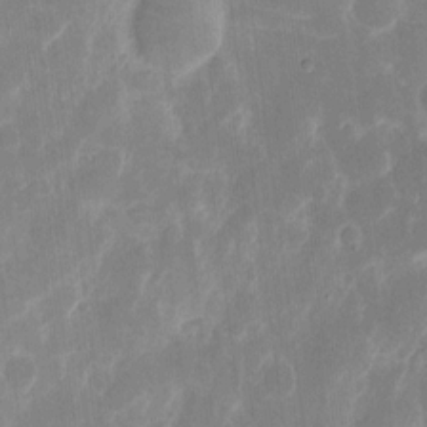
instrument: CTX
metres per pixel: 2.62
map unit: eHh
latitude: 8.2712
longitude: -70.4790
